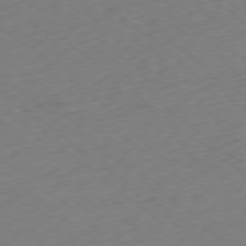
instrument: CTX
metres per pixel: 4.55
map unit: Ap
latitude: -78.9352
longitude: -63.6883
